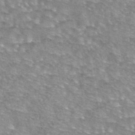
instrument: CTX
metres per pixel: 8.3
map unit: eAb
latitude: 44.2333
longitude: 103.9178
